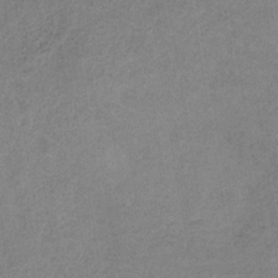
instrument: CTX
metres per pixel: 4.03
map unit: HNb
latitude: -32.2551
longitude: 62.1983
